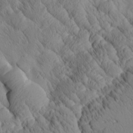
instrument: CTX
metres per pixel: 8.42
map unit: Htu
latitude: 2.2900
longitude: 176.7463
